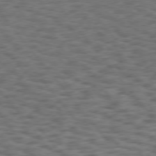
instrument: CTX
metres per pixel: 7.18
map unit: Hpe
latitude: 75.3860
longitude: -135.1403
